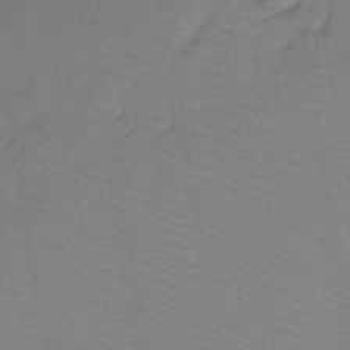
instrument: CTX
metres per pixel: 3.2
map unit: lHb
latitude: -41.1053
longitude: 52.8597
